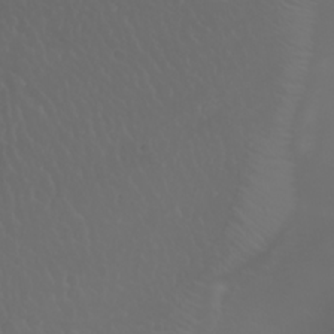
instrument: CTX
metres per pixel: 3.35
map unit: Nhu
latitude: 23.0080
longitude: -64.6868
